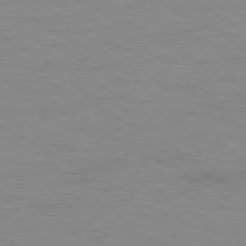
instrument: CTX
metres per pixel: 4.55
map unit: Ap
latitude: -80.5763
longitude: -51.2537
